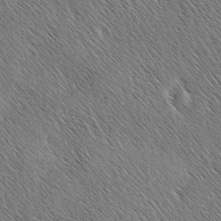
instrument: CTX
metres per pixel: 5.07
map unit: lAa
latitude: -3.5021
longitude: -122.2900
